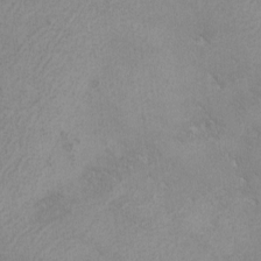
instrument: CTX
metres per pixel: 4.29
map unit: lHvf
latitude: -13.1053
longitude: -101.5749
